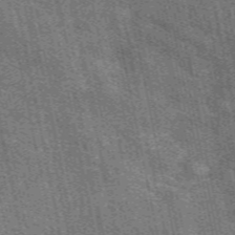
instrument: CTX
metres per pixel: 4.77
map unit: eAb
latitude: 51.1781
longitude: 114.6707
